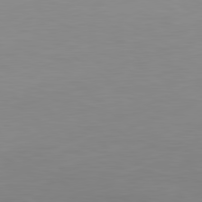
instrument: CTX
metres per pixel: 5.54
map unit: Ap
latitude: -81.8989
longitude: -86.0444
